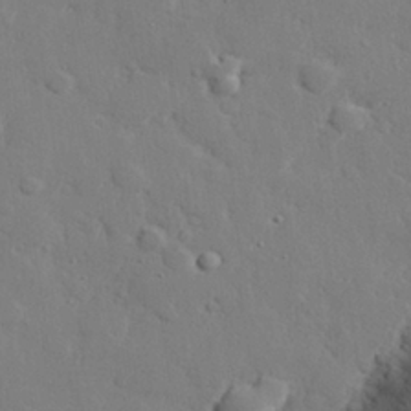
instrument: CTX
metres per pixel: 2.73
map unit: eHh
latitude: 29.1403
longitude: -81.4615
